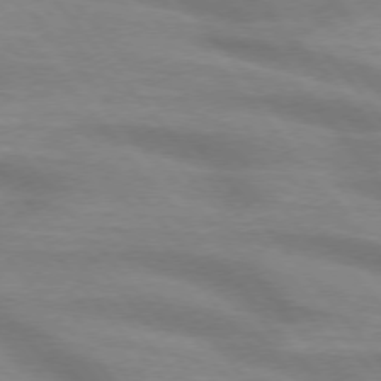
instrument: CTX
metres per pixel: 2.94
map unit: lApd
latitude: 74.7624
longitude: -60.0255
